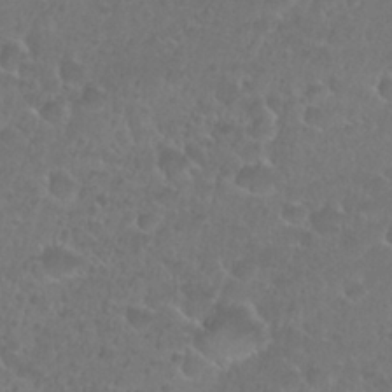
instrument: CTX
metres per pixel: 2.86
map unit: Nhu
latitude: 26.9892
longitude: -52.6491
